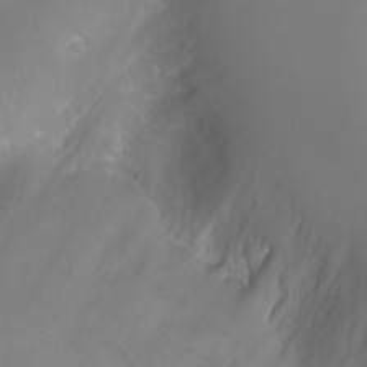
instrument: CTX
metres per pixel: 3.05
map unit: Nhu
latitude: -4.8219
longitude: -75.0647
